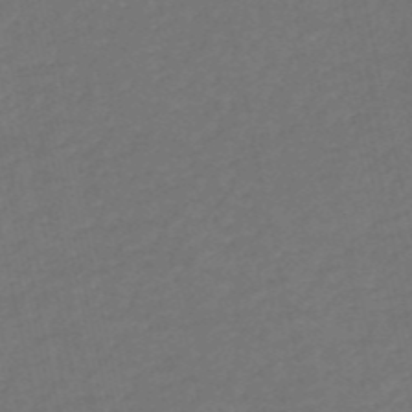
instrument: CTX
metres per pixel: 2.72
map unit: HNb
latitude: -53.1998
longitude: -51.1403
